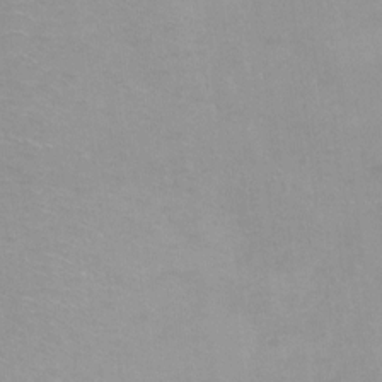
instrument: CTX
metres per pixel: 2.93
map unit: Ht
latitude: -8.5196
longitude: -35.3103
